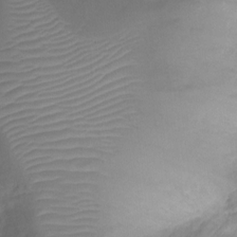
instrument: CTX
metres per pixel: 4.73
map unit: Ht
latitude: -7.2376
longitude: -19.0836
